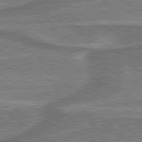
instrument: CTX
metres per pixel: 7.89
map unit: lApd
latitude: 79.8206
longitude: 174.9352
